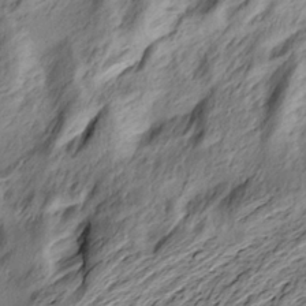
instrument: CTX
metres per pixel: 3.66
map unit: Nve
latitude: -6.9730
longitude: 174.5006
